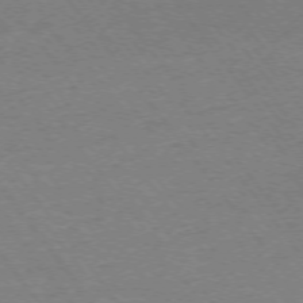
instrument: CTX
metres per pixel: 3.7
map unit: Ap
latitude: -74.9353
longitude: -82.4601
